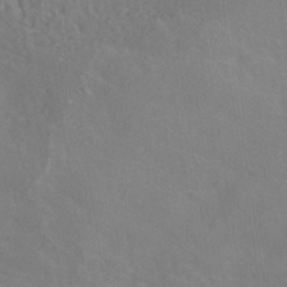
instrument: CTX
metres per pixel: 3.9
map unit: ANa
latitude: -37.0486
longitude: 95.5777
